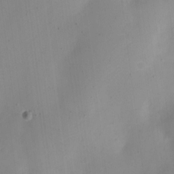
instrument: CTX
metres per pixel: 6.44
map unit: Nve
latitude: -23.0676
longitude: 106.6708
